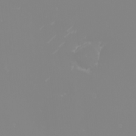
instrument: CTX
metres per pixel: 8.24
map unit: eHh
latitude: -6.2550
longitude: -88.6869
